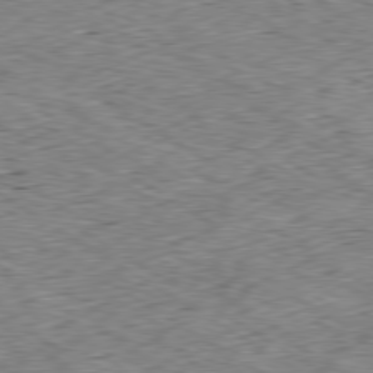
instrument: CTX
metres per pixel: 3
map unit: Hpe
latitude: -80.1417
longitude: 22.4062
